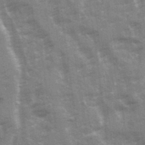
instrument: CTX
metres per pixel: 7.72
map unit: Ave
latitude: 21.2159
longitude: -133.6127
